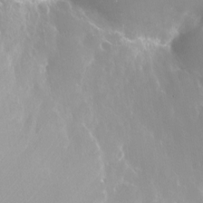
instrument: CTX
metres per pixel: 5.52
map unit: Nhu
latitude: -24.4440
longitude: -72.3468
